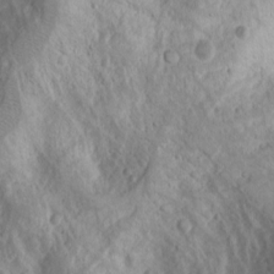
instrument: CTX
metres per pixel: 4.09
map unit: Nhu
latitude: -1.5399
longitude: -73.8395
